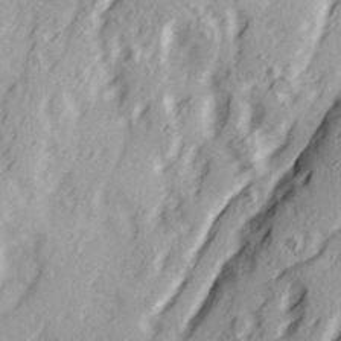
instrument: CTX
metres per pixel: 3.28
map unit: Ave
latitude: 21.8395
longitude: -131.7639
